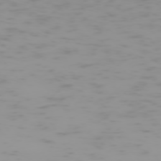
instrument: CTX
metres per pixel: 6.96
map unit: Hpe
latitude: -74.8219
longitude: 7.3320
